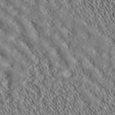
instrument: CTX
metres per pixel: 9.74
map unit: ANa
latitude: 39.5371
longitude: 30.3495
